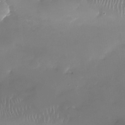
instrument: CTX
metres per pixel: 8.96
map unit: Nhu
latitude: -27.5966
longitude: -60.6112
